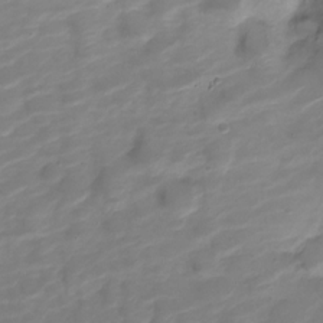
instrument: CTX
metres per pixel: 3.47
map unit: Nve
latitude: -21.1431
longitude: 105.8800
